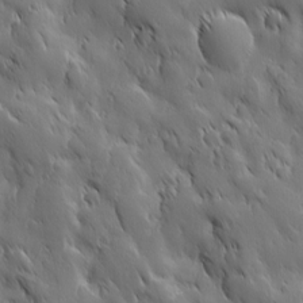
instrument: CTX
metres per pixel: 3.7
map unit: Ave
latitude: 12.5735
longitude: -105.2915
